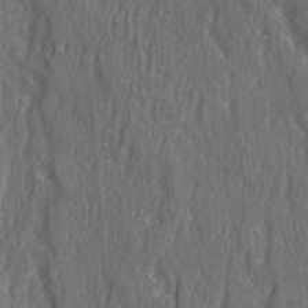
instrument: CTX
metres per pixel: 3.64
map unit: Ave
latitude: 22.7435
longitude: -133.8017
